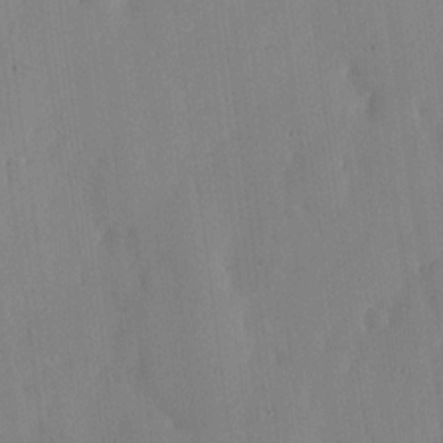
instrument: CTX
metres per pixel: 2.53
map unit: lHvf
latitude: 17.6316
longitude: -114.7624
